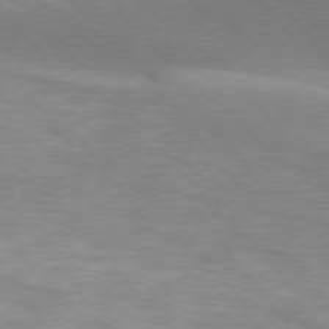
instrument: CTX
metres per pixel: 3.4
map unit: lApd
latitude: 74.9703
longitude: -50.4034
